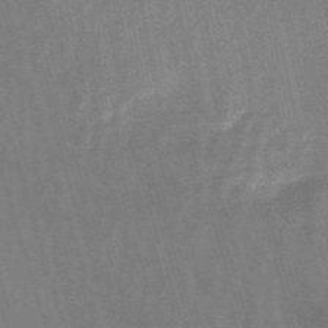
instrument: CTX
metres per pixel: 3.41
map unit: HNb
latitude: -53.5210
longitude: -42.8380
